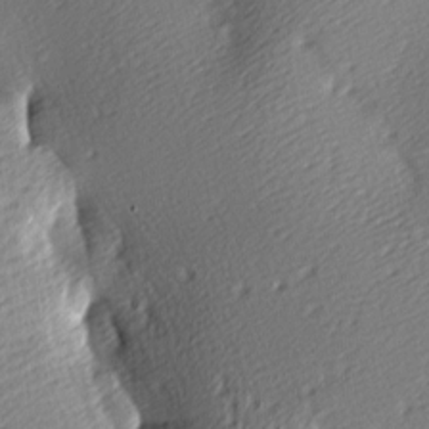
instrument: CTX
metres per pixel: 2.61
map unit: lAa
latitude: -9.6722
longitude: -125.9528
